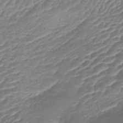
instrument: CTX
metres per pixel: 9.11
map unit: lHb
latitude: -44.0850
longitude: 77.7667
